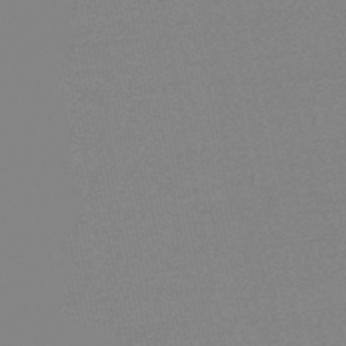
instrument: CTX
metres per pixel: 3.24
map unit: lHb
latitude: -48.7652
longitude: 81.6533
